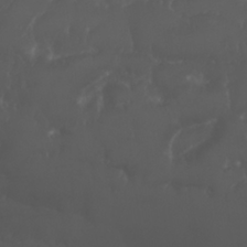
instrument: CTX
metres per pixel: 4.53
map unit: Nhu
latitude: 26.3467
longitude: -64.3467
